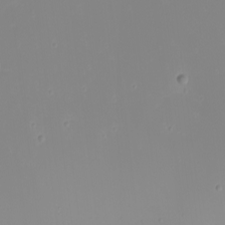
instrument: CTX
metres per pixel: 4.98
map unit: eHh
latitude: -5.2187
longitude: -84.8191
